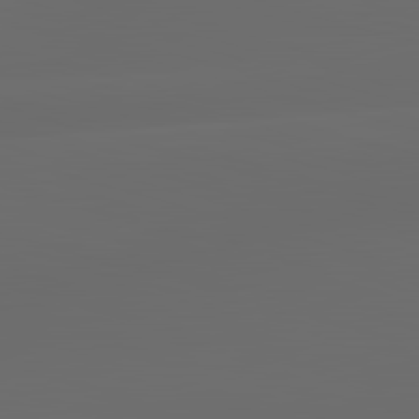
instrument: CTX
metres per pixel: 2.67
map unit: lApd
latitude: 83.3292
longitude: -133.7639
